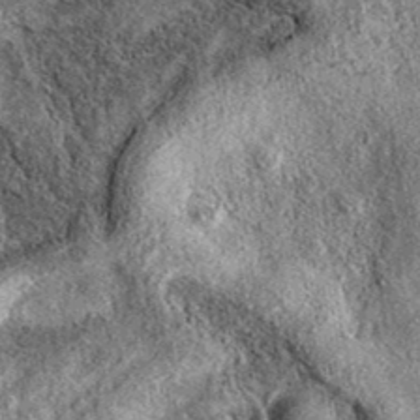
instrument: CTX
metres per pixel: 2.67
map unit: eAb
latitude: 38.2333
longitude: 109.3132
